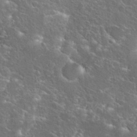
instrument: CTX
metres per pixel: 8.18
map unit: Hto
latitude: 25.9717
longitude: -45.1403
